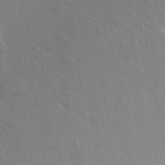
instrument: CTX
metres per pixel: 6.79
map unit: Ht
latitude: -9.2754
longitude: -38.6301
